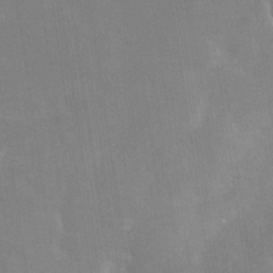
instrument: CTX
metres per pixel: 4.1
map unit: Nhe
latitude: -28.4629
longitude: -110.1767
